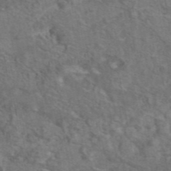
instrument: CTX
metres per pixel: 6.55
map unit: eAb
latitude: 43.7261
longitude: 110.7463
